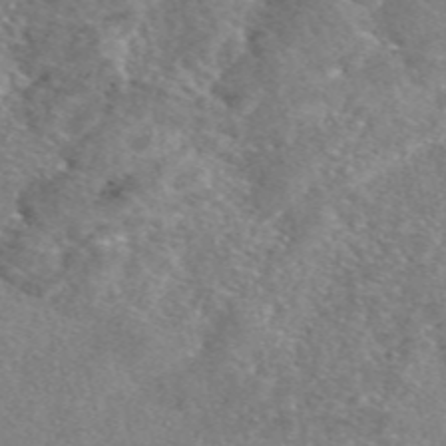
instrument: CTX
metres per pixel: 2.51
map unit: eAb
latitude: 47.8962
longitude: 107.5966
